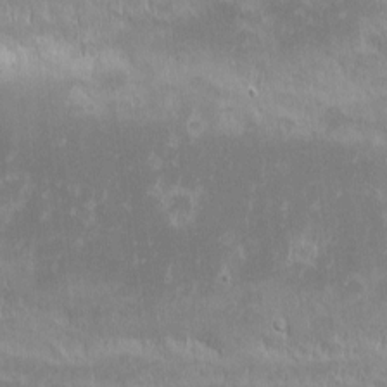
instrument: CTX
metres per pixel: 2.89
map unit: eHh
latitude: -1.2187
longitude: -84.9136
